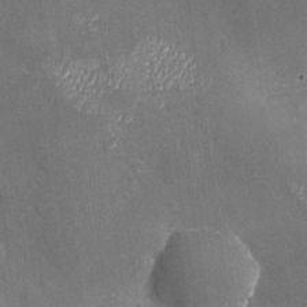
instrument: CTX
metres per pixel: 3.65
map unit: Nhu
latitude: -26.8219
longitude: -58.1011
